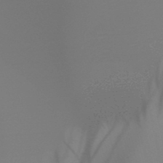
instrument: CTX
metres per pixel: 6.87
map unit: HNb
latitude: -49.4644
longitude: -51.5560
